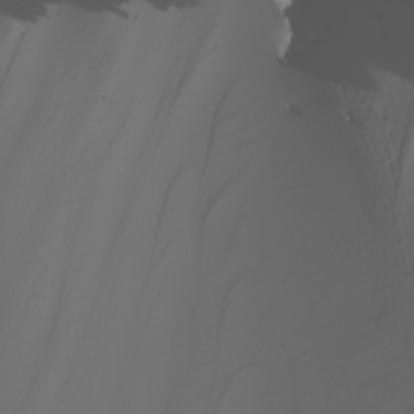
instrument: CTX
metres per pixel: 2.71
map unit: Nhu
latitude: -6.6518
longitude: -94.4412
